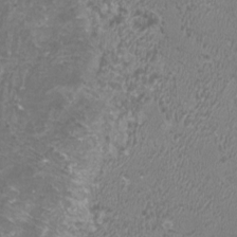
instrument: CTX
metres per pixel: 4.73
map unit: HNhu
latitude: 3.2537
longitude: -1.6316
